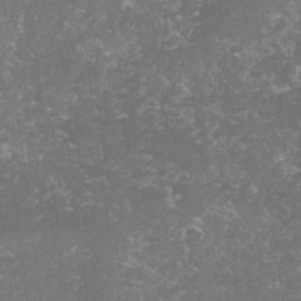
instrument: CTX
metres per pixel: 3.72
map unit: lHvf
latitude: -15.5399
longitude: -99.6882
